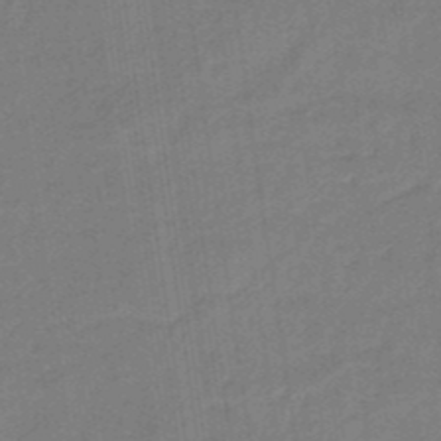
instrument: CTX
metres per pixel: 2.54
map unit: eHb
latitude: -46.5573
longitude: 87.5399
